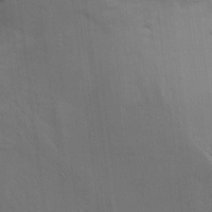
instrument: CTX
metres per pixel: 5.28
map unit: Aa
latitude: 9.5938
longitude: -142.2523
